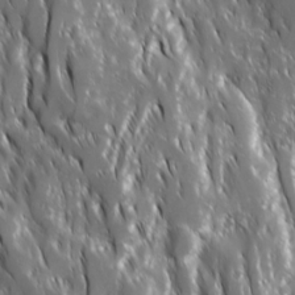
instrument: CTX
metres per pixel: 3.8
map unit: Ave
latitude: 15.3860
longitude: -132.7813
